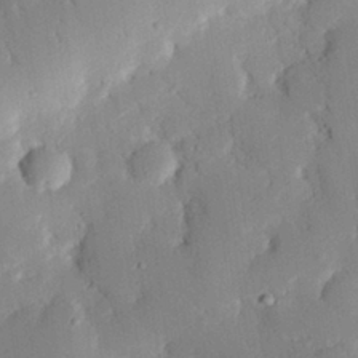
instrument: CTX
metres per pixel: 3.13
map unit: eHh
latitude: 27.8206
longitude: -81.0269
